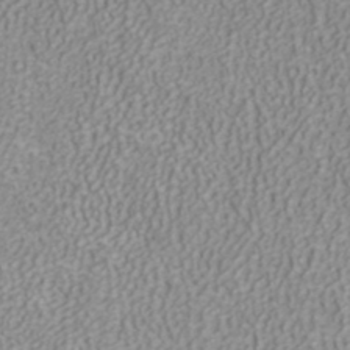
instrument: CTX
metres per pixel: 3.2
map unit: ANa
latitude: 41.0647
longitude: 27.3509
